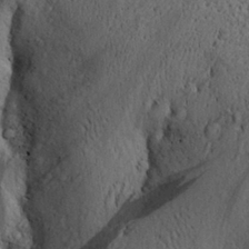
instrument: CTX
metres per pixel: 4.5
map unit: Aa
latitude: 27.4427
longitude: -134.2333
